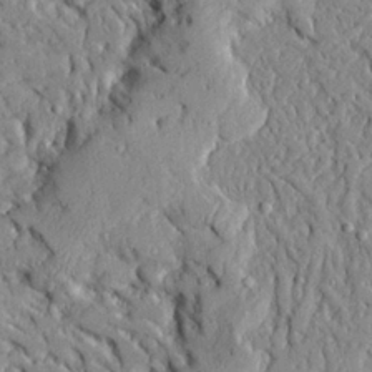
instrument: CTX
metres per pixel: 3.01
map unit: Ave
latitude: 22.4790
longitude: -129.0647
